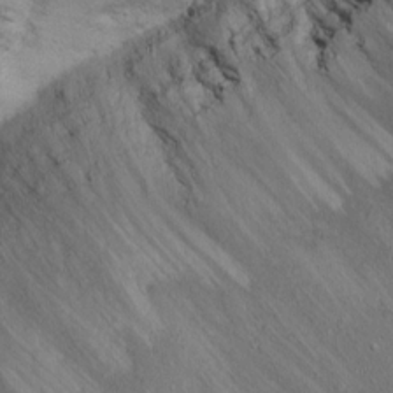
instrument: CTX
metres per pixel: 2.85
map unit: Ht
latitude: 12.2712
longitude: -39.6505
